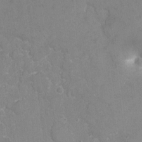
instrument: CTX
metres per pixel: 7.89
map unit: eHh
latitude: 4.3467
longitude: -69.3482
